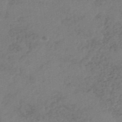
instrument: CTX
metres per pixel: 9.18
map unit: HNhu
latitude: -41.1998
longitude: 103.8422
